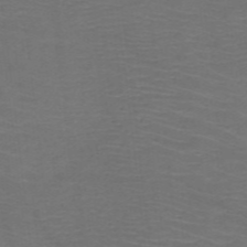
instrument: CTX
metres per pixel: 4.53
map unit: HNb
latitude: -49.1620
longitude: -45.7827
